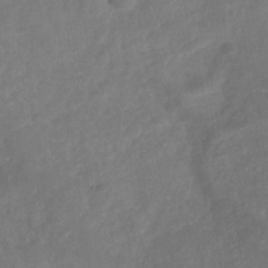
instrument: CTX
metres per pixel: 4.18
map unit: Nhu
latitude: -29.9556
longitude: -63.0837
